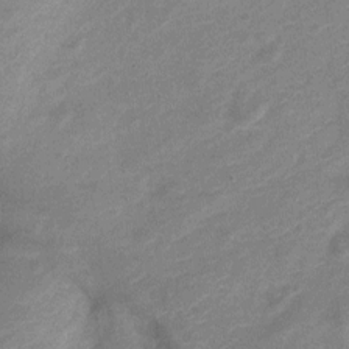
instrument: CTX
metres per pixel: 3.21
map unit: Nve
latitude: -19.5777
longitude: 108.6329
